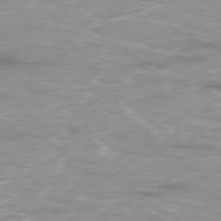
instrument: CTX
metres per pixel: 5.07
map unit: Ap
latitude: -79.1998
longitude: -92.9324
